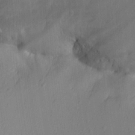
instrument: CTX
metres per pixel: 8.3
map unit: Aa
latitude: 25.7449
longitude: -136.2334
